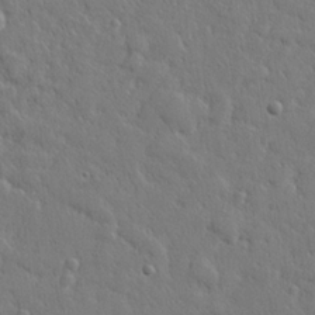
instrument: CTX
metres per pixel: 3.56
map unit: lHvf
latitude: 22.9892
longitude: 144.0850
